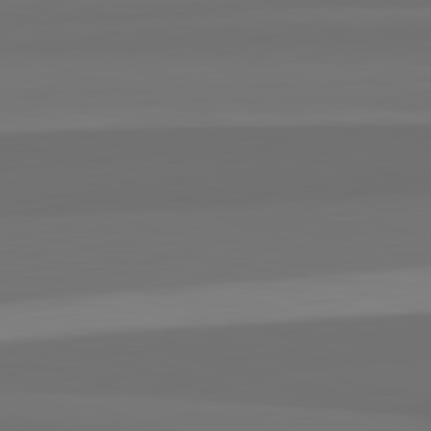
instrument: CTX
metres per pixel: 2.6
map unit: lApd
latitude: 82.7057
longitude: 166.1228
